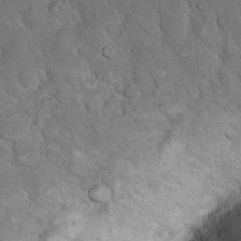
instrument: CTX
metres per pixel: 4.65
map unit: eHh
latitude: 18.6679
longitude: -61.9717
